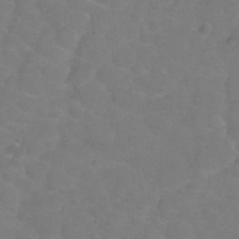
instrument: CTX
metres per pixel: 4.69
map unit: Hto
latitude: -1.7856
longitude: -34.2144
